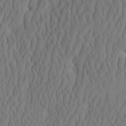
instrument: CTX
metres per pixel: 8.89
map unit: eHh
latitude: -2.3873
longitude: 15.8990
